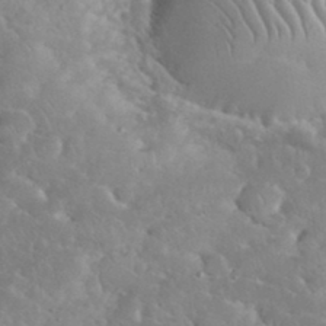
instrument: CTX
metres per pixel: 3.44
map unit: eHh
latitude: 35.2348
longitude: -64.7813
